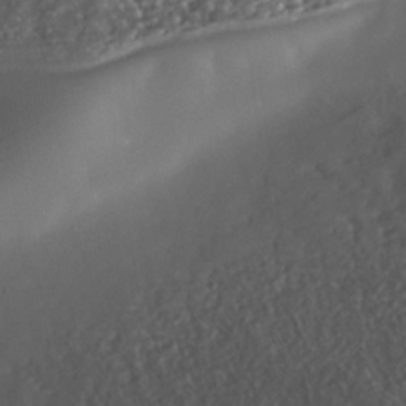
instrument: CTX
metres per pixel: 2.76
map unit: Nhe
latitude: -36.0661
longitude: -87.1025
